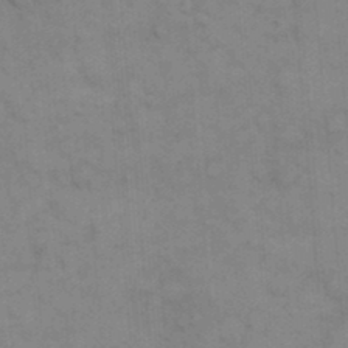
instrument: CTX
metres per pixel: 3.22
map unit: eHh
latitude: 18.1766
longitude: -64.1578
